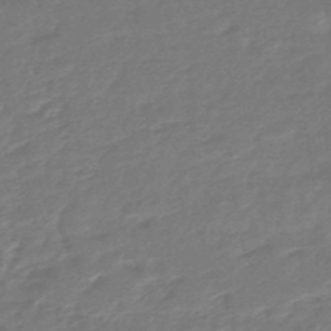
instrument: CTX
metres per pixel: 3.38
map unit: eHb
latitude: -46.1228
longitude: 89.6722
